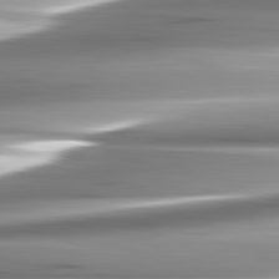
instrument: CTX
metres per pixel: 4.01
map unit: lApd
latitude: 82.6490
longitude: -140.0255
